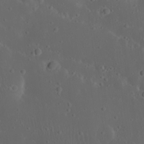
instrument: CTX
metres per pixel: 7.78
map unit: Nhu
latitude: 22.7813
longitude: -70.8569
